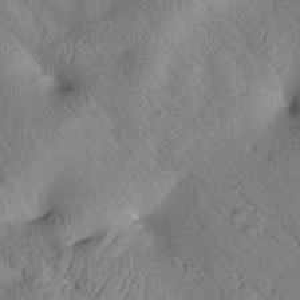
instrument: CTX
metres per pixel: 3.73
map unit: Htu
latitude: 2.0255
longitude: 176.5763
